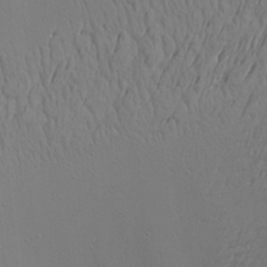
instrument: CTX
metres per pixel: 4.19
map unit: Aa
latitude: 21.4994
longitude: -142.4790
